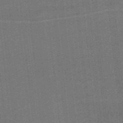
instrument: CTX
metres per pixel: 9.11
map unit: lHb
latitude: -39.7667
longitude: 54.3117
